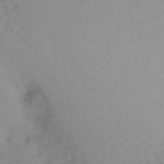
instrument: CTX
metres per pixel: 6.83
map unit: Nhu
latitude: -7.1998
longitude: -95.3860
